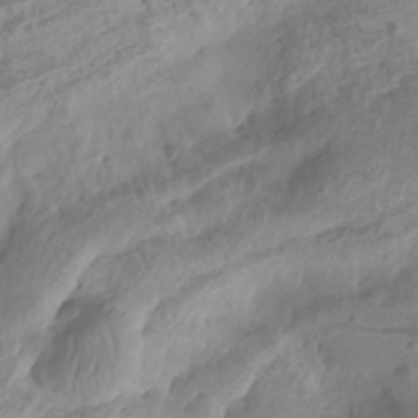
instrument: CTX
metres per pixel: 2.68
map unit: Aa
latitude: -8.3306
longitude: -77.9150
